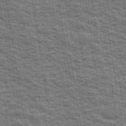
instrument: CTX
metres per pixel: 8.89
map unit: Ave
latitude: 40.2144
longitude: -108.8758
